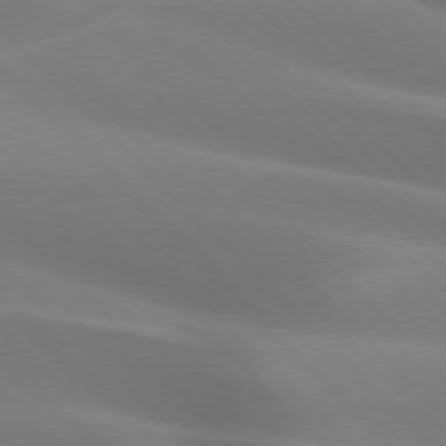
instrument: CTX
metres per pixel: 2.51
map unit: lApd
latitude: 75.6694
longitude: -62.0822
